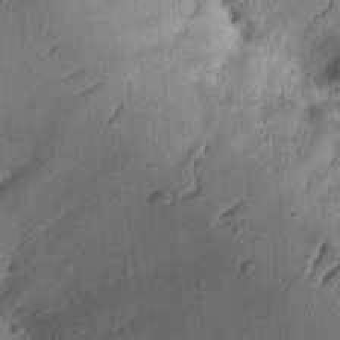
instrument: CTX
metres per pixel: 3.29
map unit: Ht
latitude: 13.8583
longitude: -74.6302
